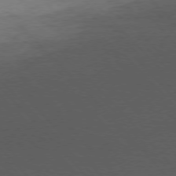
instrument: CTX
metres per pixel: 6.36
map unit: Ap
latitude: -77.6344
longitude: -95.4049
